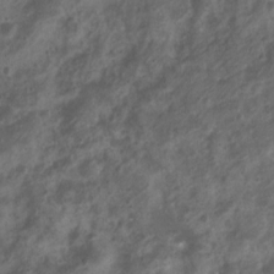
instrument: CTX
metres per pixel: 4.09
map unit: Nhu
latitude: 7.0647
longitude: -21.4426
